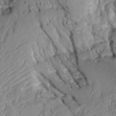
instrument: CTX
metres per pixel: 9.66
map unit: Aa
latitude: 9.0836
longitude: -127.9339
